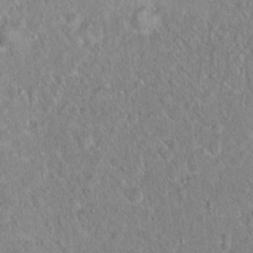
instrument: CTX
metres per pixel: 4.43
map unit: Hto
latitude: 16.0444
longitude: -34.8191
